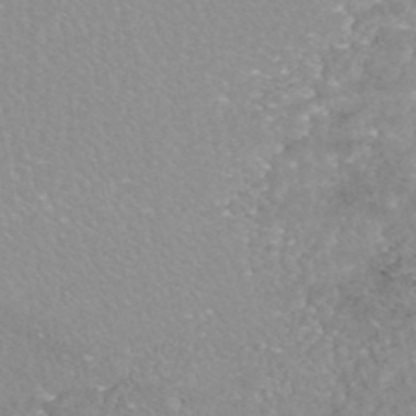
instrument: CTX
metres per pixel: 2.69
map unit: HNhu
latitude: -47.1809
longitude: 98.1228
